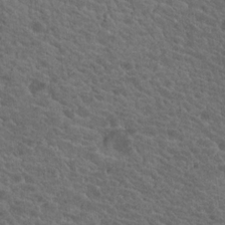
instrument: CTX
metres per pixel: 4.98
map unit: Hto
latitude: 19.2159
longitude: -34.4601
